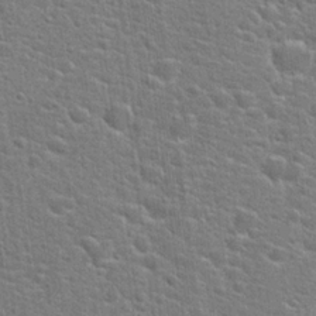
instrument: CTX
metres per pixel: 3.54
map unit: Hto
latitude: 22.0633
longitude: -44.3089
